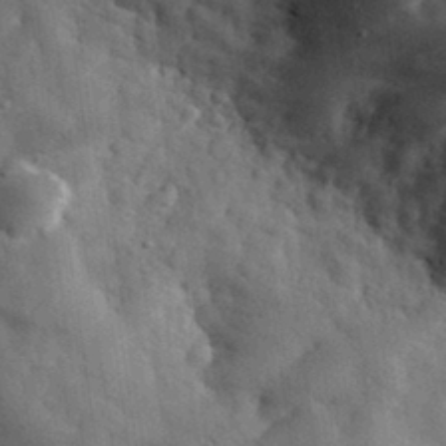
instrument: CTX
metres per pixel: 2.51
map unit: eHh
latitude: 30.9136
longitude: -73.0837
